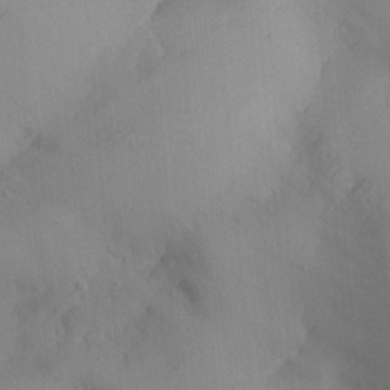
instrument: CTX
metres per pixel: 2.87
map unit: Aa
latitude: 26.4601
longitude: -131.5938
